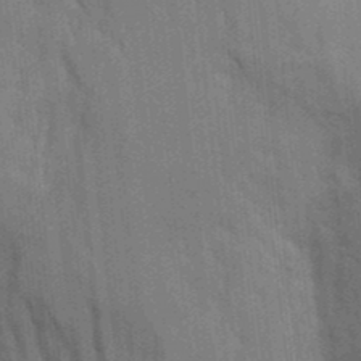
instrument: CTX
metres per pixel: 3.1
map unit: Aa
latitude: 9.6316
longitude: -126.5546
